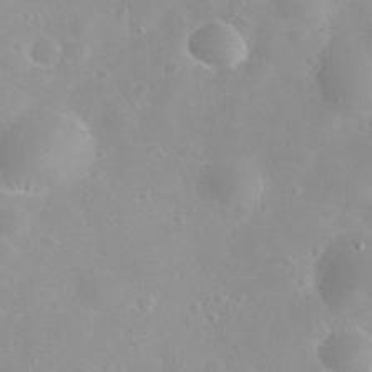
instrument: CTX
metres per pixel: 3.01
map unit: eHh
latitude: 31.7450
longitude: -57.6693
